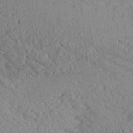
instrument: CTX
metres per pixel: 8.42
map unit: Aa
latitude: 24.6112
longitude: -134.1389
